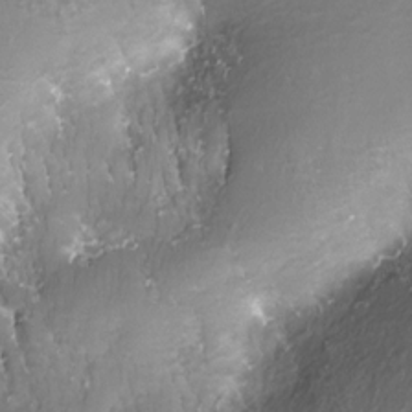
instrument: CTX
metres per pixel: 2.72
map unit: Nhe
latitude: -28.0094
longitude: -109.5182
